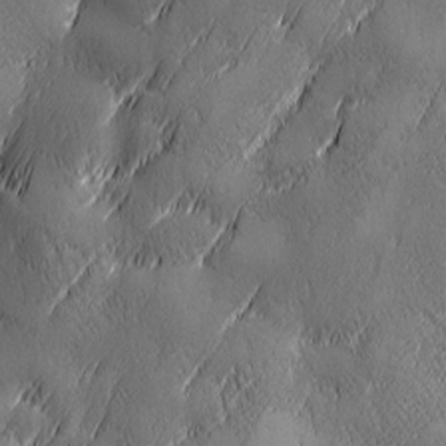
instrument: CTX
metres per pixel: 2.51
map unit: Ave
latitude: 2.4412
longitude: -112.4034
